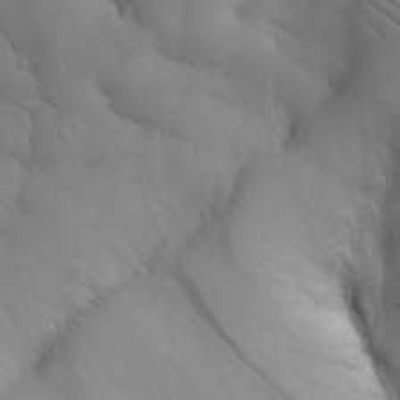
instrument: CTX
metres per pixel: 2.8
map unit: eHh
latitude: 26.1767
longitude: -75.0836
